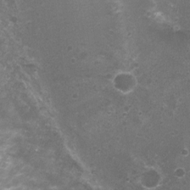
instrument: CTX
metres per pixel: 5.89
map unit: Nhu
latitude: 3.8016
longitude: -17.5560
